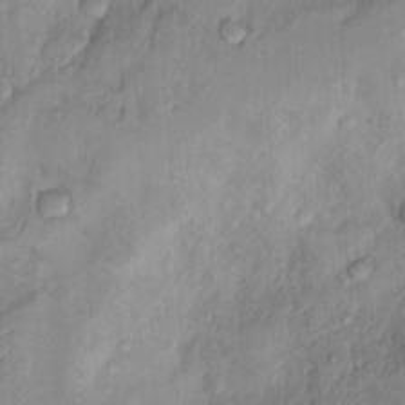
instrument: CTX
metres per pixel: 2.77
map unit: Nhu
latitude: 9.2348
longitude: -24.8002
